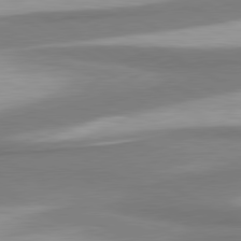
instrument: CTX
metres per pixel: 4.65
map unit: lApd
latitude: 80.5735
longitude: 176.9920
